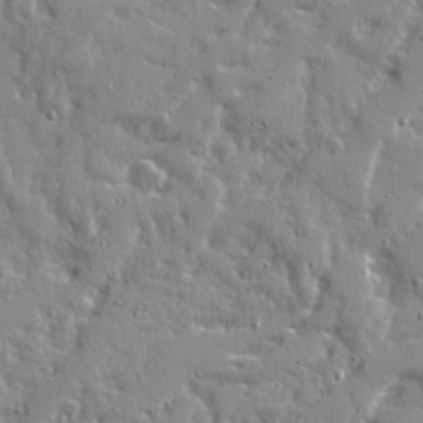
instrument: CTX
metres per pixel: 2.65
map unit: Ave
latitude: 22.3845
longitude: -131.3482
